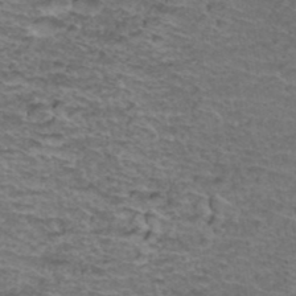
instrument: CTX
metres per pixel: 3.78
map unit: Hto
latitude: 37.8772
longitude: -43.9906
